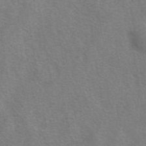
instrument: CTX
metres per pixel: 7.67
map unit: eAb
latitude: 41.4993
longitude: 105.7855
